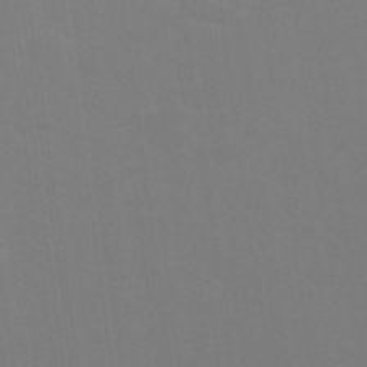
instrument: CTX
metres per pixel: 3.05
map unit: eHh
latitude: 24.8380
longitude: -63.4049
